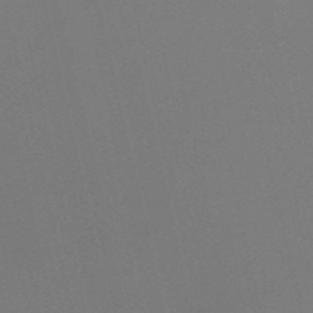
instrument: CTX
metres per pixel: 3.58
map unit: HNb
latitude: -52.0661
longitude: -46.3090
